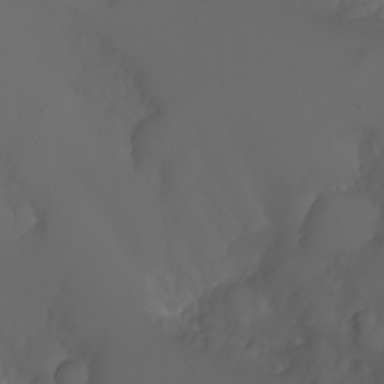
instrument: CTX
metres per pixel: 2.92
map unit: eHh
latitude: -5.5210
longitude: -87.4426
